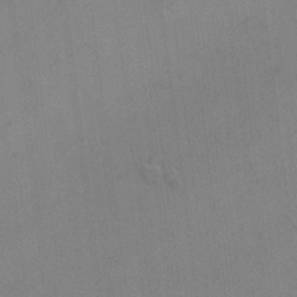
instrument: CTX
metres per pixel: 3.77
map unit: Hto
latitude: 6.6113
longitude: -62.8002
